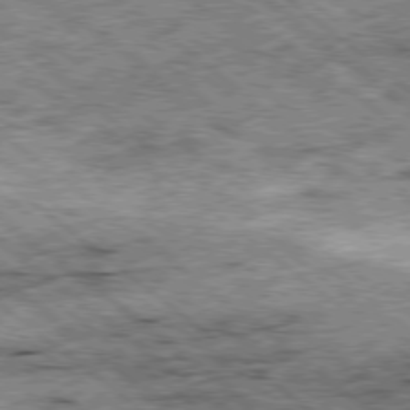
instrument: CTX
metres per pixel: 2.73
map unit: Ap
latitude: -79.1620
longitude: -51.7260
